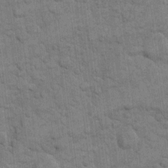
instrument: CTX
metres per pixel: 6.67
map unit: eHh
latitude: 11.3293
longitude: -65.3293
